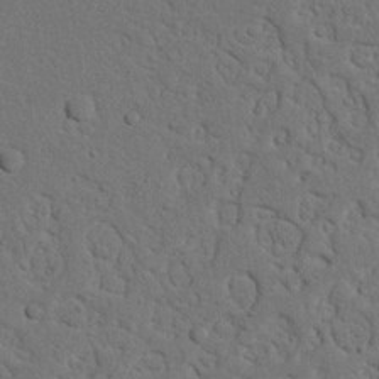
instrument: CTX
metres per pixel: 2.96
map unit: Nhu
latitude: 21.4238
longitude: -76.8002
